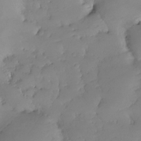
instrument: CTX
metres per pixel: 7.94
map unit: Nhe
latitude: -29.3888
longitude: -110.7058
